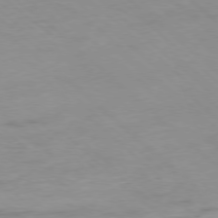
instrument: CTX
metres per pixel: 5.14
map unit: Hpe
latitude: -78.5951
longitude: -18.2711
